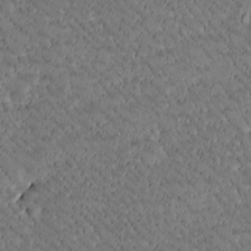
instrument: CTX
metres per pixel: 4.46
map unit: Htu
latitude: -2.4440
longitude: 176.2739
